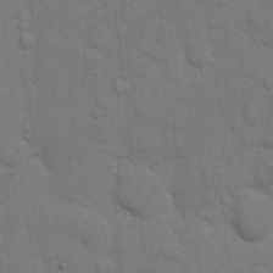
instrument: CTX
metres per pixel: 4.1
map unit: eHh
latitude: 11.2537
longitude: -67.1403
